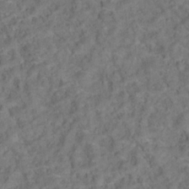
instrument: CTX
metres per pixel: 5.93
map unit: Ht
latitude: 15.0081
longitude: -37.7261
